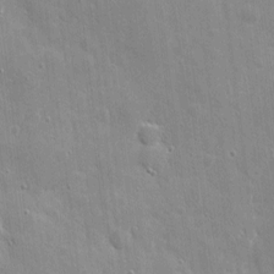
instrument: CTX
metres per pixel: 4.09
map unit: eHh
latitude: 4.0444
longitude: -70.7813
